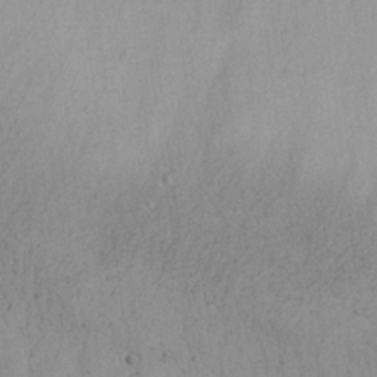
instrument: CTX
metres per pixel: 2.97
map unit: Nhu
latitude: 28.8380
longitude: -71.2159
